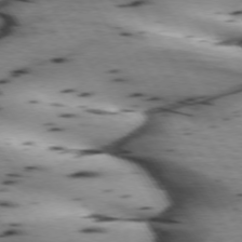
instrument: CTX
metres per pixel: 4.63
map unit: lApd
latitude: 72.8191
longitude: -52.9136
